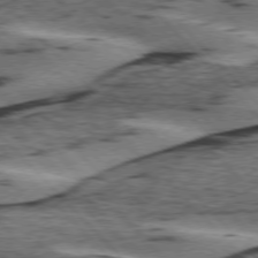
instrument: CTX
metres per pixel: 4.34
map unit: lApd
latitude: 75.6883
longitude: -78.6869
